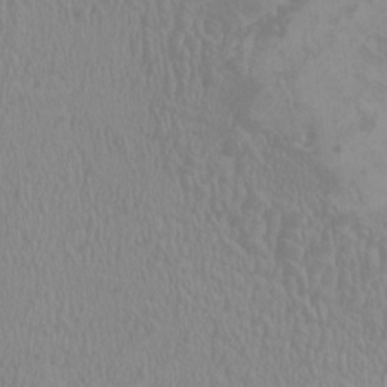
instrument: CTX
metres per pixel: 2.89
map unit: HNhu
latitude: -0.6897
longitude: 1.5966
